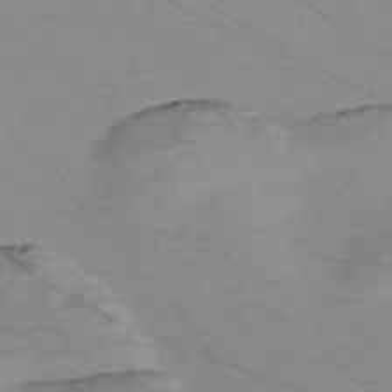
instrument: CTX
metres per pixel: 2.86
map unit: Nve
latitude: -59.2186
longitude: 61.3510
